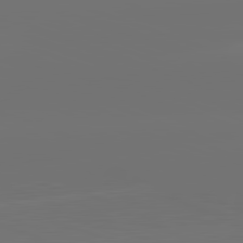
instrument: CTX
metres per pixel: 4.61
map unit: lApd
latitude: 82.1199
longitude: -160.9891
